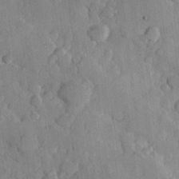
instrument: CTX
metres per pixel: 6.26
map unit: Hve
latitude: 23.4426
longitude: 148.0094
